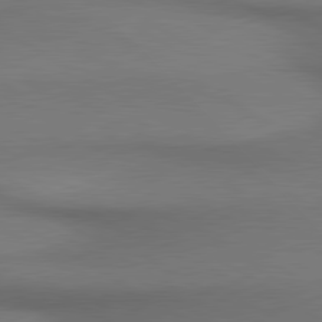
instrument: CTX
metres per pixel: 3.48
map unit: lApd
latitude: 80.4412
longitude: 156.1606
